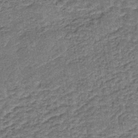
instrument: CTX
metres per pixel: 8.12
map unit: lHb
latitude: -40.1795
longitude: 63.5777
